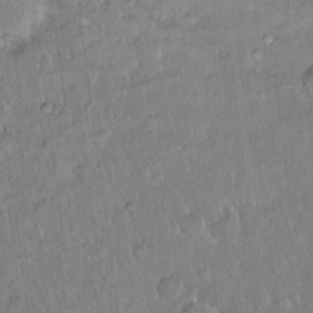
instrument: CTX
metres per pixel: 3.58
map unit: Ht
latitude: 14.7058
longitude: -39.9717
